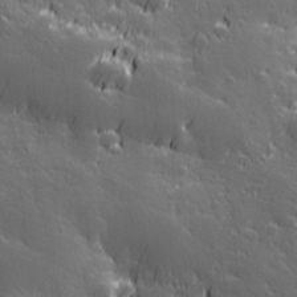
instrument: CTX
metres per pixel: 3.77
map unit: Hve
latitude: 27.5749
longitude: 144.6141
